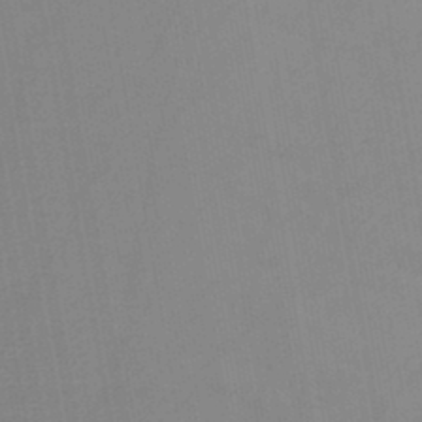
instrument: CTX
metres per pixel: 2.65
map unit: HNb
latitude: -45.6722
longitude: -39.5371
